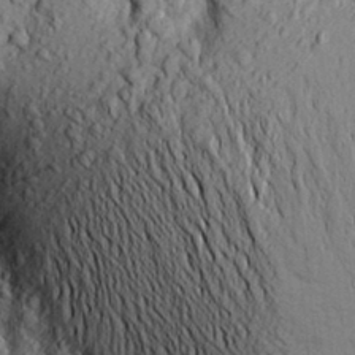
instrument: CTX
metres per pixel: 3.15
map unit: Aa
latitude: 20.1389
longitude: -149.8205
